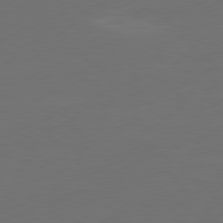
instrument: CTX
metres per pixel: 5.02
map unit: Ap
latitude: -81.6533
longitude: -85.1025
